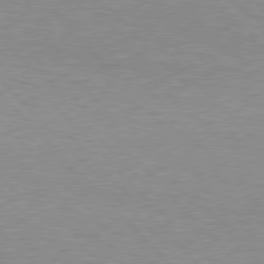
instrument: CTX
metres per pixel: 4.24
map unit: Hpe
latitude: 77.0458
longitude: -152.3279
